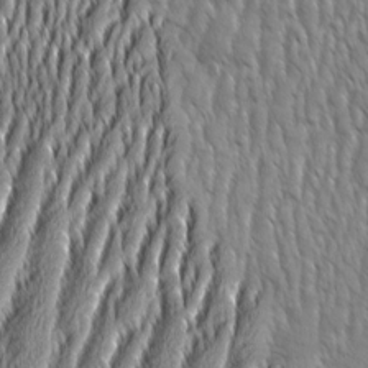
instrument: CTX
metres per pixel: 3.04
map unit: Aa
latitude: 8.4601
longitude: -130.3090
